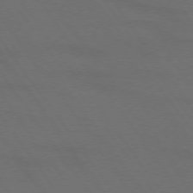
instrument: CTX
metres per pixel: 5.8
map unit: lApd
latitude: 73.9339
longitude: -72.1767
